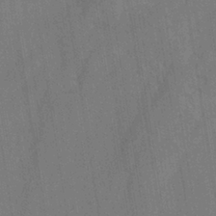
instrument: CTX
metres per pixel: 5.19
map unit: eHh
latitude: -39.1053
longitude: -26.8191
